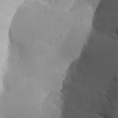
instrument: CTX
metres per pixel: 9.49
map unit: Aa
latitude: 27.1592
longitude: -128.8002
